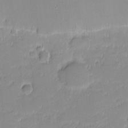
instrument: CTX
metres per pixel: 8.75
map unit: eHh
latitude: -1.0109
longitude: -83.5371
